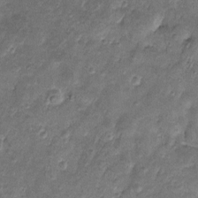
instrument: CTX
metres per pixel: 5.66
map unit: Htu
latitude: -7.0297
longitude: 157.9178
